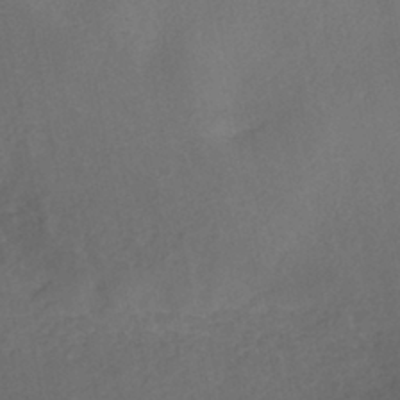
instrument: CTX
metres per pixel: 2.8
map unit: HNhu
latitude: -41.2943
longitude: 101.7288
